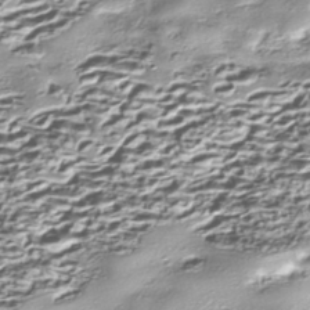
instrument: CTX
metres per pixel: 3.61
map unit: Nhe
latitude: -45.3699
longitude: 152.1983
